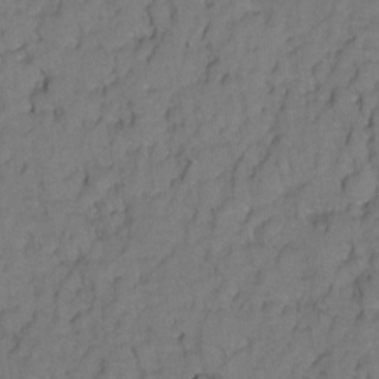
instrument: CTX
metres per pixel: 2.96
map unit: Hto
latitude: 5.1592
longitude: -31.7450
